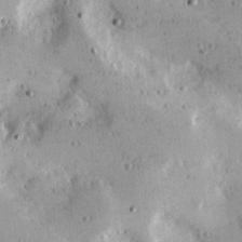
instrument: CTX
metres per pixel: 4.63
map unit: Hve
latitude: 25.8772
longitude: -93.5560
